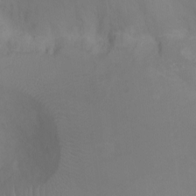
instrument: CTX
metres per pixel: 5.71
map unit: Ht
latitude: -7.8233
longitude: -20.1011
